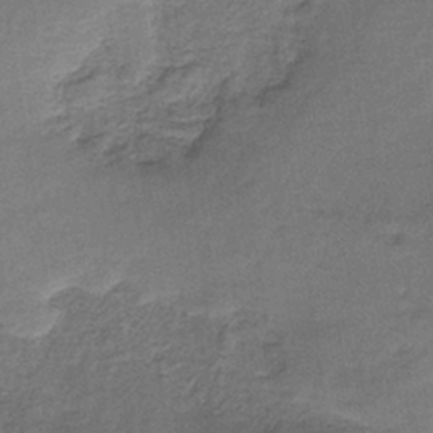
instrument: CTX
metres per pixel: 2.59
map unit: HNb
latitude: -35.8233
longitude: 57.3509
